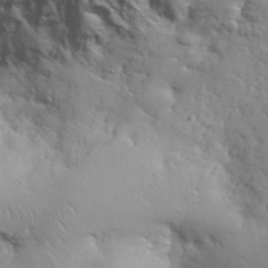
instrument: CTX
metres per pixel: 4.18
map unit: Nhu
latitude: 28.4034
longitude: -68.8002
